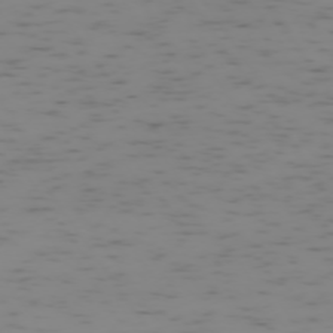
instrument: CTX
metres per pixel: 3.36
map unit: Ap
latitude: -73.7666
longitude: -73.0081
